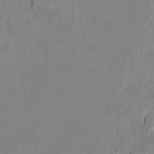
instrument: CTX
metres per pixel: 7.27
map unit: Ht
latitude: 9.9339
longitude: -32.5546
